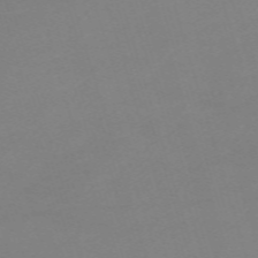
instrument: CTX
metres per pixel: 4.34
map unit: eHh
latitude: -62.3684
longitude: 48.8597
